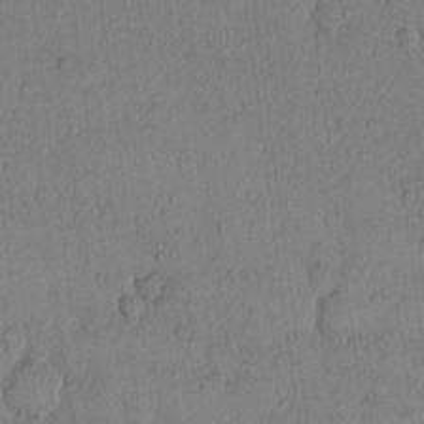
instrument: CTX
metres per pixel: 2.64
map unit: Hto
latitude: 10.9892
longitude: -58.0444
